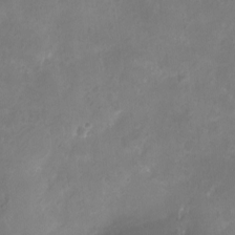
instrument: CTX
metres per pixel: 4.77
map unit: eHh
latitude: -5.5021
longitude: -77.7827
